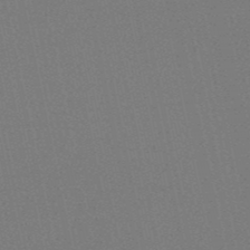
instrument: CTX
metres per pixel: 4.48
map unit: HNb
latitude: -50.3117
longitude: -52.3467
